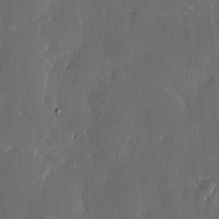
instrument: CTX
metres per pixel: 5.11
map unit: eHh
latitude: 5.8961
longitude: -69.0081
